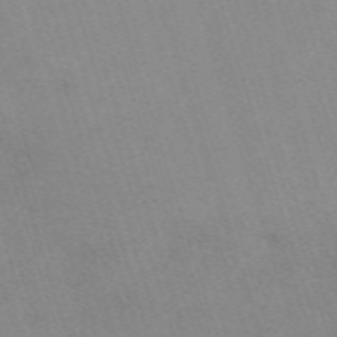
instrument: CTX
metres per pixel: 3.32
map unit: eHh
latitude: -62.5762
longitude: 49.7289
